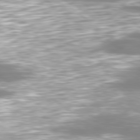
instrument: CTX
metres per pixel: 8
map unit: Ap
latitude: -79.8422
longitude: -60.9891
